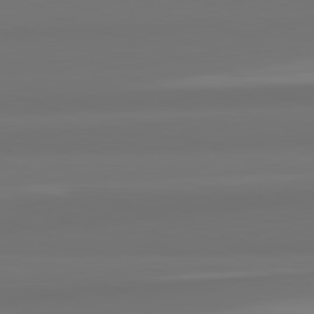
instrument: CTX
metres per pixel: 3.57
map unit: lApd
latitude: 82.5167
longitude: 158.9541
